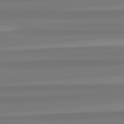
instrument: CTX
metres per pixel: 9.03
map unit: lApd
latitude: 82.8002
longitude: 174.0472
